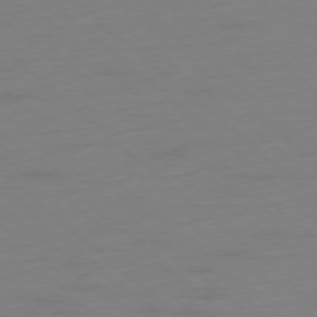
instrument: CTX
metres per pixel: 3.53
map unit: Ap
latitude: -78.2550
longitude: -57.2159
